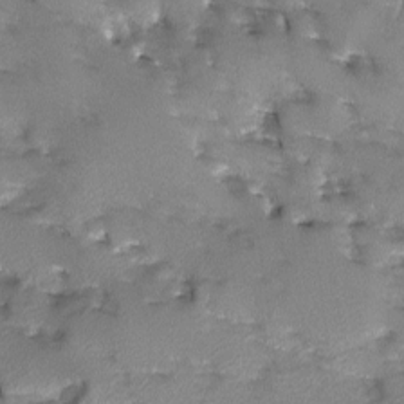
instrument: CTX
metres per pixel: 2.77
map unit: Ave
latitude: -10.0661
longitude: -117.6694
